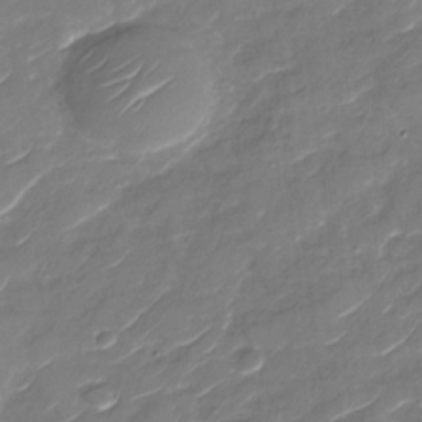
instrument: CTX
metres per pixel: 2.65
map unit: Nhu
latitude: -29.4832
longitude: -73.6127
